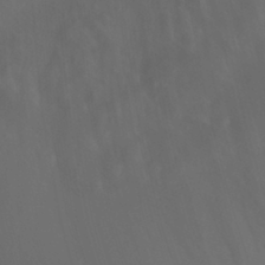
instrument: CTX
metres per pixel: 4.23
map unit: Nhu
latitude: -4.7085
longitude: -73.5938
